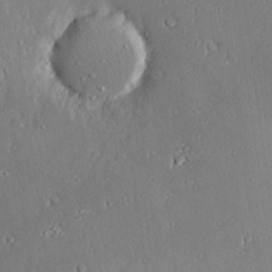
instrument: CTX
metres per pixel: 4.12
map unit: Hve
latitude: 25.2537
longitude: -94.1389
